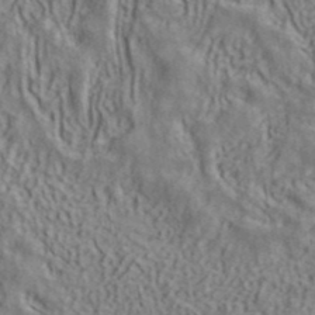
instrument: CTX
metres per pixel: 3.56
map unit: ANa
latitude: 41.1592
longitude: 33.2565
